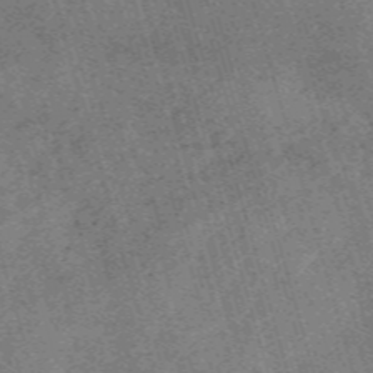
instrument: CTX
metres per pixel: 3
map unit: Nve
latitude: -59.7288
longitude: 64.2362
